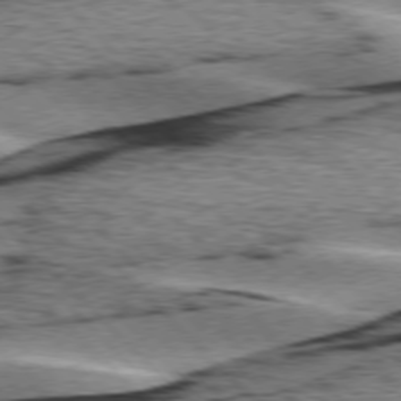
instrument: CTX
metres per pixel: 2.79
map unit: lApd
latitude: 76.0444
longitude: -78.9514
